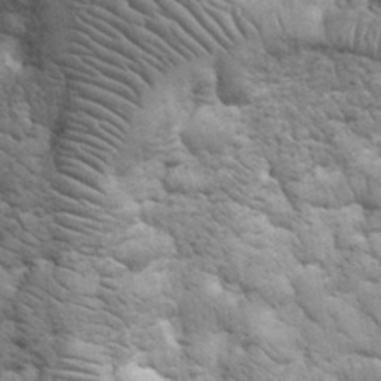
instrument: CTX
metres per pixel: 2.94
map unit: eHh
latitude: 32.4223
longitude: -67.9906
